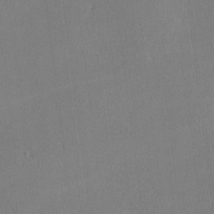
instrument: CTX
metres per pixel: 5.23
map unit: lHvf
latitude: -12.6708
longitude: -100.2712
